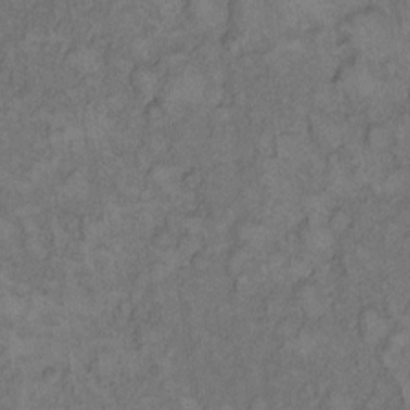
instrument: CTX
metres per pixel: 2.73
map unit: eHh
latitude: 12.1011
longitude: -63.7450
